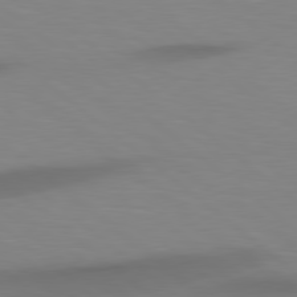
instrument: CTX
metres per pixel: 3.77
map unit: lApd
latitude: 79.1403
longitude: -176.4034
